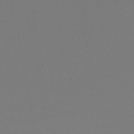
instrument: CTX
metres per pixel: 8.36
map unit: lHb
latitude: -48.7463
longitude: 69.2942
